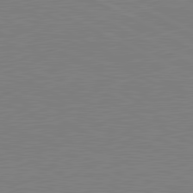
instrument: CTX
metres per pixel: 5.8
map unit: lApd
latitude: 81.1025
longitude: 151.1242
